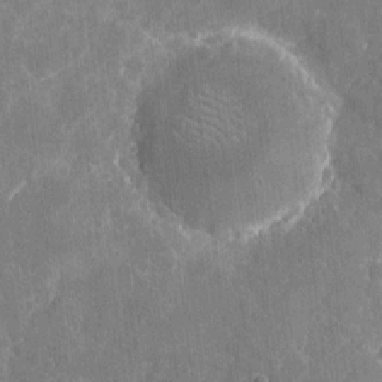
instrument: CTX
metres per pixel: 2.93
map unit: eHh
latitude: 5.4993
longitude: -67.6693
